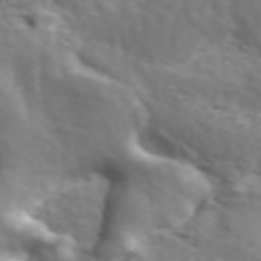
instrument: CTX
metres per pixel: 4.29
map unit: ANa
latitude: 45.2537
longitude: 27.9556
